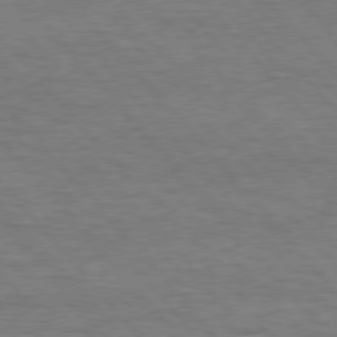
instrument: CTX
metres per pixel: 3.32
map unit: Hpe
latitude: 76.0633
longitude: -157.6504
